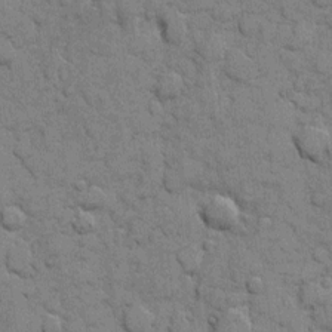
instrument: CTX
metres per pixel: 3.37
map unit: eHh
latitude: 8.0633
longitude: -65.3860
